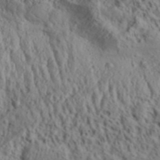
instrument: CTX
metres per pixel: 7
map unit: Aa
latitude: 31.6316
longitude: -136.1200
